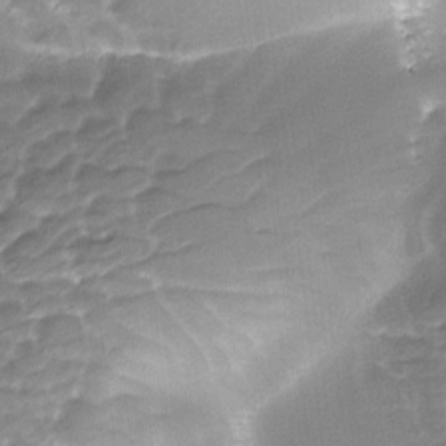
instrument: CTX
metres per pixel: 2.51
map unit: Ave
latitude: -8.4440
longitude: -122.8947
